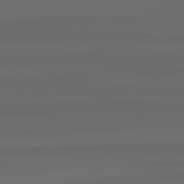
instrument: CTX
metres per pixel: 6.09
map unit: lApd
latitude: 82.8569
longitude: 175.5399
